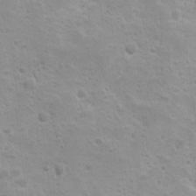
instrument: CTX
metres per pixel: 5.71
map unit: Ave
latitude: 10.1956
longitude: -104.6302
